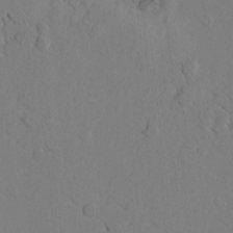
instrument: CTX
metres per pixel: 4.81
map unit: lAvf
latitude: 8.1767
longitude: 165.9178
